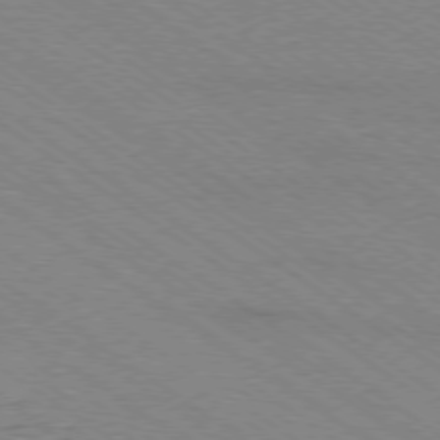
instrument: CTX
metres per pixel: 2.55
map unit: Ap
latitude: -78.8975
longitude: -85.5371
